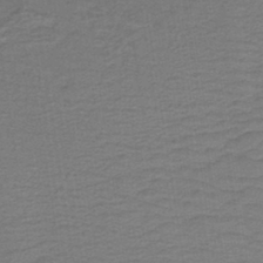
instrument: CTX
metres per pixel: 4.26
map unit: lHb
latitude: -41.6344
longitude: 53.1053
